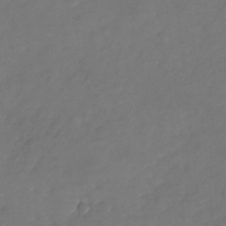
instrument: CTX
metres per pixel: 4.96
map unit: Nhu
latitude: -23.9745
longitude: -69.6316
